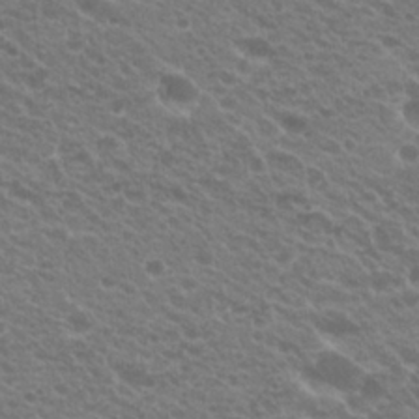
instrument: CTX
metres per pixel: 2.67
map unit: Hto
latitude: 23.3104
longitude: -35.9150
